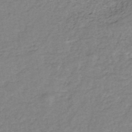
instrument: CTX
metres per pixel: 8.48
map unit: eHh
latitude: -46.0661
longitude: -29.4048
